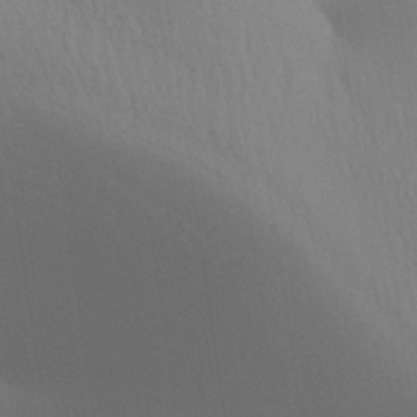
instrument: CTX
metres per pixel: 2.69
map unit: Aa
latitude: 28.2900
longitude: -136.5924
